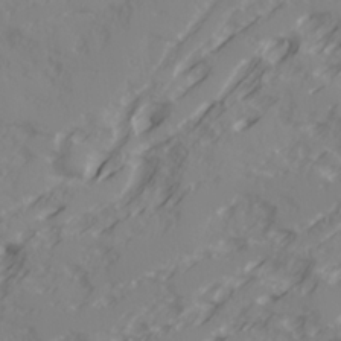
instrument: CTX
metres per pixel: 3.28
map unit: Ave
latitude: 17.7450
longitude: -129.3293
